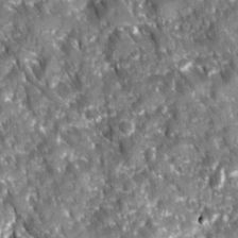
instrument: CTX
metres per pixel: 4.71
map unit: Ave
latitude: 16.0633
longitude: -131.4805
